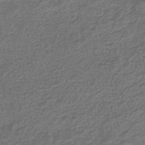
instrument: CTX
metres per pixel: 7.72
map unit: eHb
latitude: -36.1983
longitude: 80.6141
